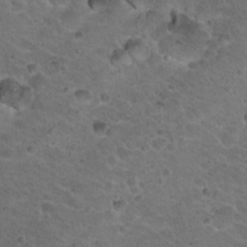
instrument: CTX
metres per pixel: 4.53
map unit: Hto
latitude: 19.7827
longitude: -33.0081
